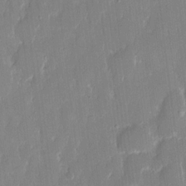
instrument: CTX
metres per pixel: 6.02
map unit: eHh
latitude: 13.1592
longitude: -70.6490
